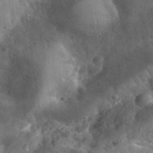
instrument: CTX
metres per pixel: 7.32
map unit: eHh
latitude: 32.0633
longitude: -72.6869
